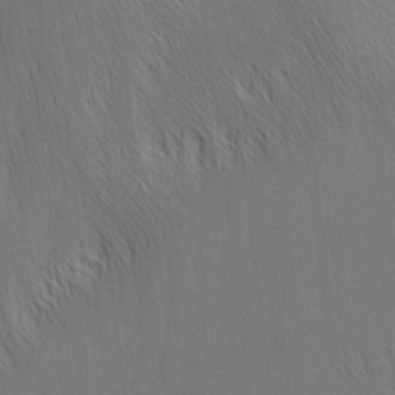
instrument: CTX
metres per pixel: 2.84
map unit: Nhu
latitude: -4.8597
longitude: -151.0269
